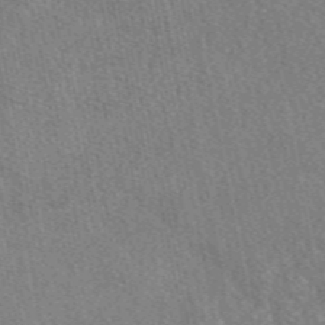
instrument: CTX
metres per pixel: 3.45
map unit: eAb
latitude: 48.5735
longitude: 116.8974
